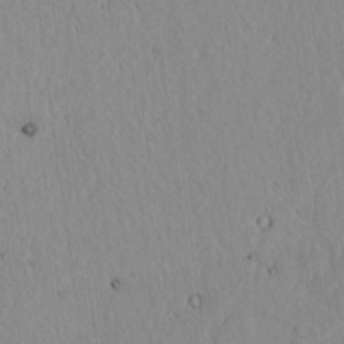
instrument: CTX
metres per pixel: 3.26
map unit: lAvf
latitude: 7.0458
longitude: 168.9163
